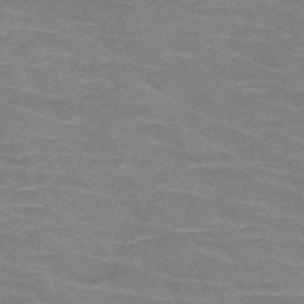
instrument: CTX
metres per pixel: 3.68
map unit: HNb
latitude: -46.7085
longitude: -46.2901
